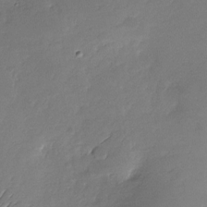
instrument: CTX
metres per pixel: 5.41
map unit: Nhu
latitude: -29.1431
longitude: -60.5734
